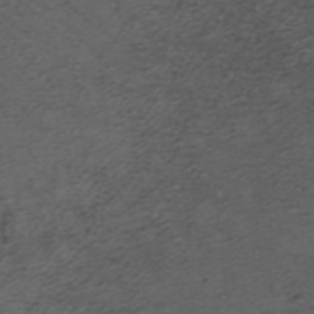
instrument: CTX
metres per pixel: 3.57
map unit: ANa
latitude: 37.5182
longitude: 24.0472
